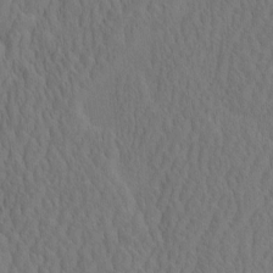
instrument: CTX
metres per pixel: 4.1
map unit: eHh
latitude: -2.4062
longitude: 15.7856
